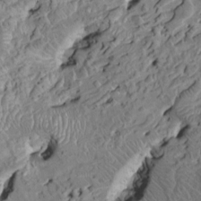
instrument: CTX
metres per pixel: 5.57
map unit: HNhu
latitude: 4.1011
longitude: -5.4426
